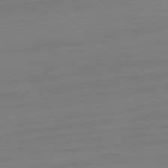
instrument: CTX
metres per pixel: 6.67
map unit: Ap
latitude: -79.8233
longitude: -60.5923
